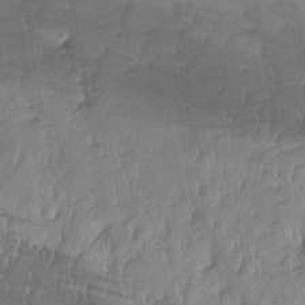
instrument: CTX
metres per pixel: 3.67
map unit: lAa
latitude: -7.6722
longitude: -129.6316
